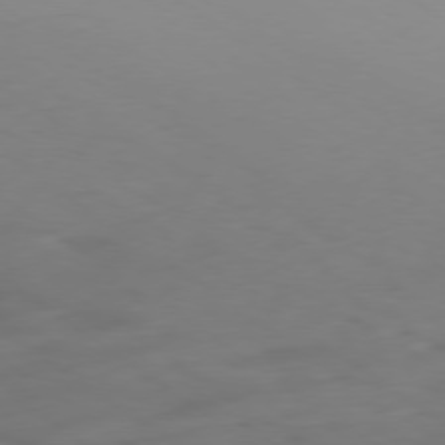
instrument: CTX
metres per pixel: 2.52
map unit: Ap
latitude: -79.4076
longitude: -58.3278
